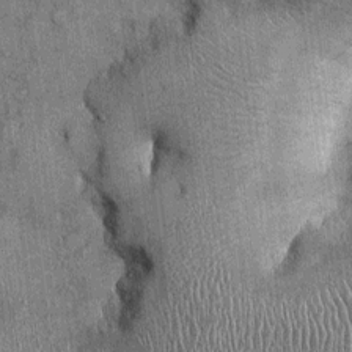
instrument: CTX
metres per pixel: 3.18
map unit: Ht
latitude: -2.2361
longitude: -12.9325
